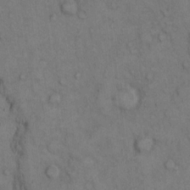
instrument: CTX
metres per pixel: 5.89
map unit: Hto
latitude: 10.2712
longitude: -60.5545
